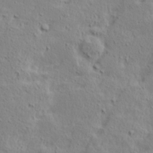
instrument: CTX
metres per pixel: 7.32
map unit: Ave
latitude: 15.6316
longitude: -137.8206
